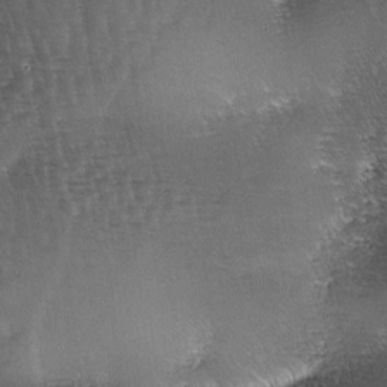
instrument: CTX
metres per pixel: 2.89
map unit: lAa
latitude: -5.5588
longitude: -127.3482
